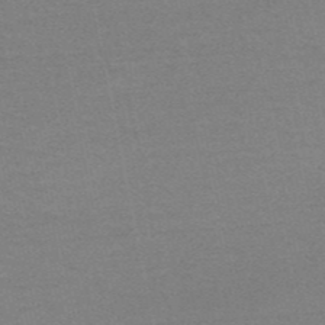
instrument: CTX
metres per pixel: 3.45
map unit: HNb
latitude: -52.4062
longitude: -43.6316
